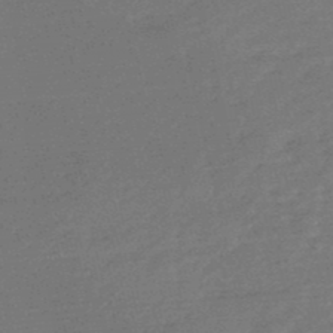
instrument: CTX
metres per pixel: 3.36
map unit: HNb
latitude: -48.7086
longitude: 60.3117
